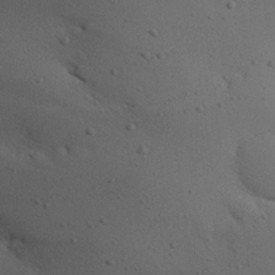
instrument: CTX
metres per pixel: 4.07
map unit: eHh
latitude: 25.2348
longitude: -72.4412
